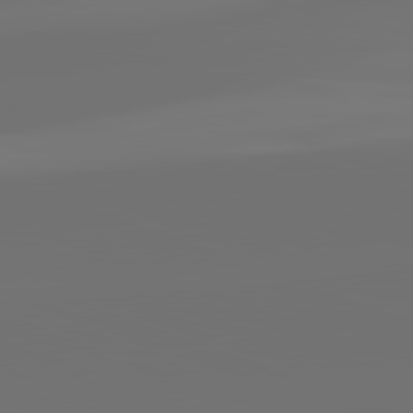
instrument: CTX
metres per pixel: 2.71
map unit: lApd
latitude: 82.2333
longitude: -154.4979
